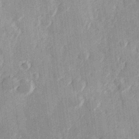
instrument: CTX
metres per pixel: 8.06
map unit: Hve
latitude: 26.1200
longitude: 147.1998
